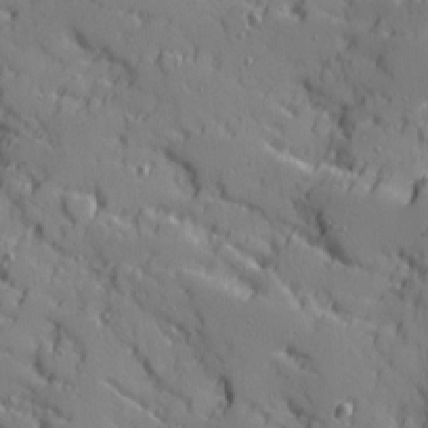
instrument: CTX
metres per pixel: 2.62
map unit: Ave
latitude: 11.0836
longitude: -101.4238
